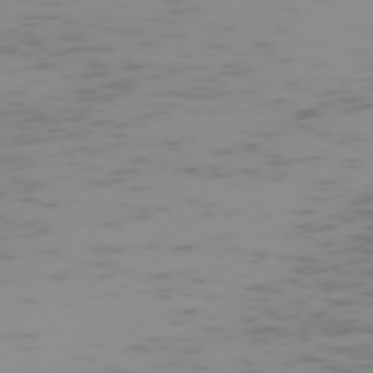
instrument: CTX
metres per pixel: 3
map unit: Hpe
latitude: -74.4062
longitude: 7.5021
